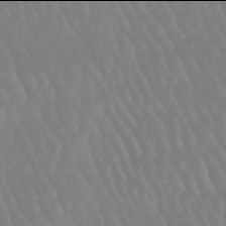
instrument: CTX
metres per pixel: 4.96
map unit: eHb
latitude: -46.0094
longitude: 79.3131
